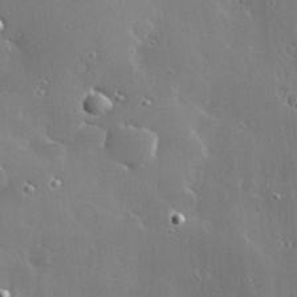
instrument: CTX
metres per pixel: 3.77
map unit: Hve
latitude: 28.4601
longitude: -93.3670
